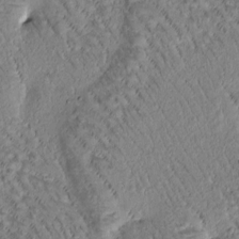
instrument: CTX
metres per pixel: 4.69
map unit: Htu
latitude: -0.8975
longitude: 172.1039
